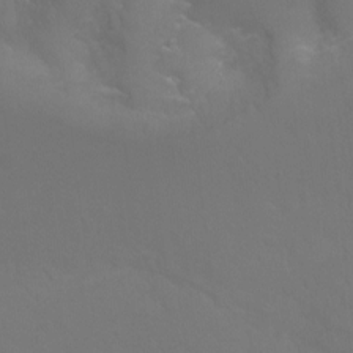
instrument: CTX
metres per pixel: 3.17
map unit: Hto
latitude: -2.7085
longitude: -35.2348
